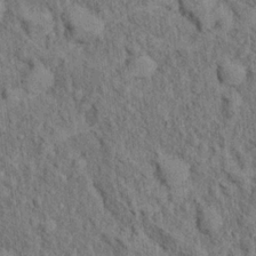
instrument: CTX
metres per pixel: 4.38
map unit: Hto
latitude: 13.9717
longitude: -34.1011
